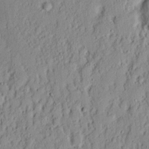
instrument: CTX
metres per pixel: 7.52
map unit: Nhu
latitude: 18.1955
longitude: -72.7813
